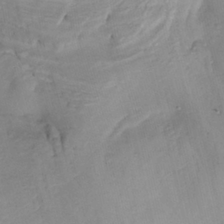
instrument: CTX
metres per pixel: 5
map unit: Nhu
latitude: -9.9556
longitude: -76.5168
